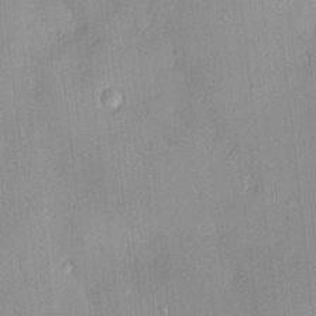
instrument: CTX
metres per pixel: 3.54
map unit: HNhu
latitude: 14.0444
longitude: 12.8786
